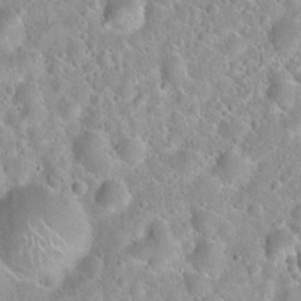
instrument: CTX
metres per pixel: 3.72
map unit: Hto
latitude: 21.7261
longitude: -52.8569
